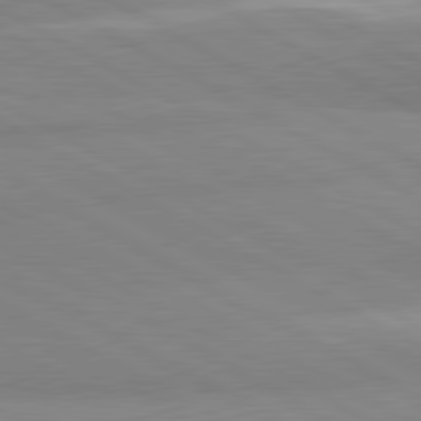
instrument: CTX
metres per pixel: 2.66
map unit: lApd
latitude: 80.9514
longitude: -179.0459
